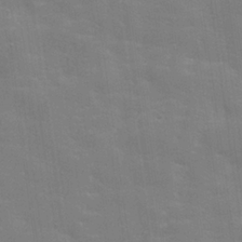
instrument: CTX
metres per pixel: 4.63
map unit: lHvf
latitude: 24.9702
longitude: 141.9556
